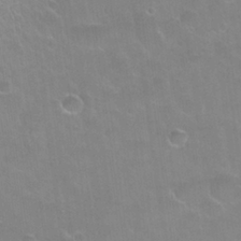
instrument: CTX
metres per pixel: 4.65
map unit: Hto
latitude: 24.3845
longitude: -51.0647
